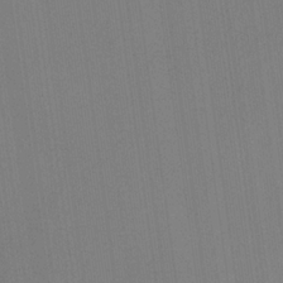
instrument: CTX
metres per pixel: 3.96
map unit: eHb
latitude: -30.2928
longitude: 63.0297
